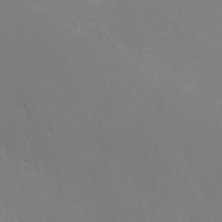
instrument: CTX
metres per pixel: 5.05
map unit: Nhu
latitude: -5.0675
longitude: -79.4238
